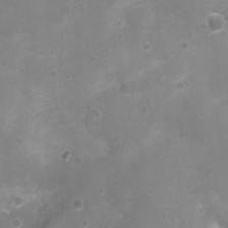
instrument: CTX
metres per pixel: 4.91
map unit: Nhu
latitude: 5.0080
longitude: -17.4615
